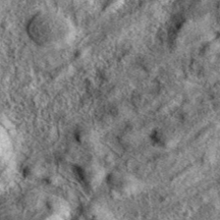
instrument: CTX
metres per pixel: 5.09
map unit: eAb
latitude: 37.0836
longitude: 110.1606
